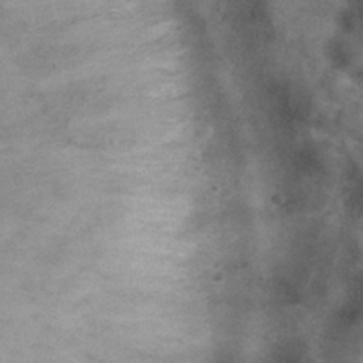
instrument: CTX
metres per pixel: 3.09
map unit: Hto
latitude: 33.0270
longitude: -43.5938
